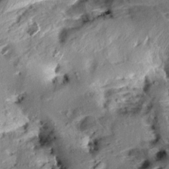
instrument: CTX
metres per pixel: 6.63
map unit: Aa
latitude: 10.7435
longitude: -142.6302
